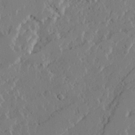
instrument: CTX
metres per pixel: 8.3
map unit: Ave
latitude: 14.7813
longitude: -136.5168
